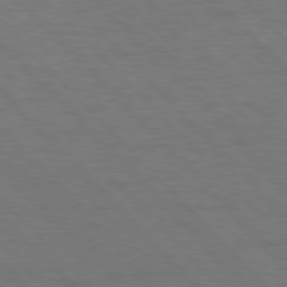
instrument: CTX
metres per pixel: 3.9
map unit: Hpe
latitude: 76.9136
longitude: -154.4979
